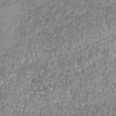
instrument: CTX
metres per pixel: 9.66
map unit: lHb
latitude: -37.3887
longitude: 66.3118
